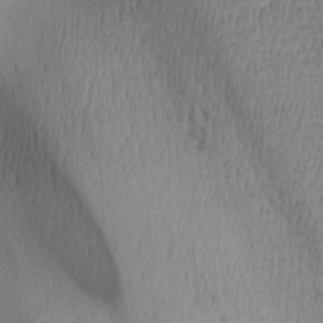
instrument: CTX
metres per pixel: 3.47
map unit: lAa
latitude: -9.0486
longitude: -125.1592
